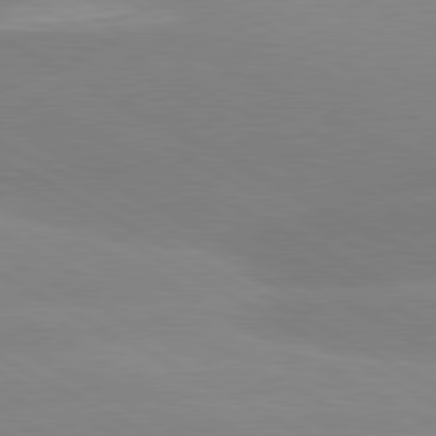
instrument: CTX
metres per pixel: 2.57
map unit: lApd
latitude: 80.5546
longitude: -153.7072
